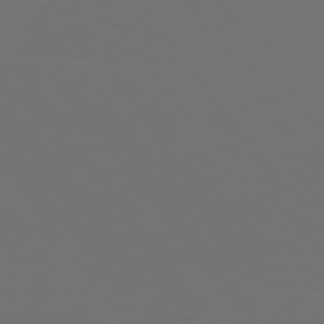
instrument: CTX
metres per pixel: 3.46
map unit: Hpe
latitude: 75.0458
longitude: -124.8380
